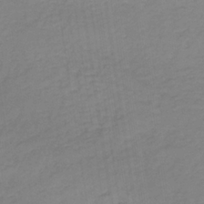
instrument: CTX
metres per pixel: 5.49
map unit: lHb
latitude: -35.2376
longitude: 71.2754
